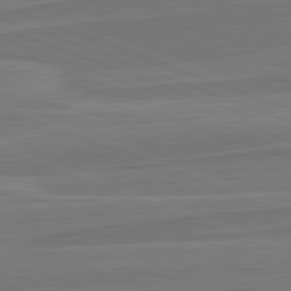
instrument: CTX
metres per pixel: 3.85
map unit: lApd
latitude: 82.2333
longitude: 140.3117
